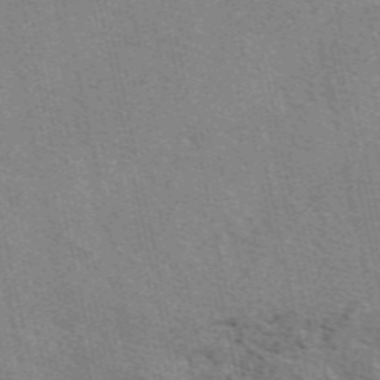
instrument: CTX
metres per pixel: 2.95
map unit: eAb
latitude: 48.6113
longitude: 106.0850
